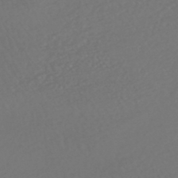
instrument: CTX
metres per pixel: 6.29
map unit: HNhu
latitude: -47.6155
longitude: 97.4077
